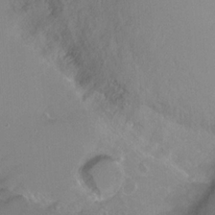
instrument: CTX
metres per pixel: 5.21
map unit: Ht
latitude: -14.5763
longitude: -43.6127
